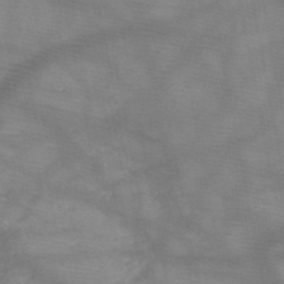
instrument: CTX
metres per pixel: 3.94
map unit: HNb
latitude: -49.5022
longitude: -41.0836
